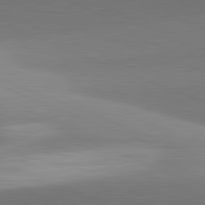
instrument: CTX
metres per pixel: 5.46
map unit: lApd
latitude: 82.0255
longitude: 142.4629
